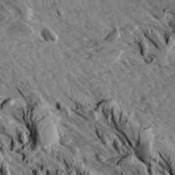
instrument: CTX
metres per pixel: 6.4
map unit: Aa
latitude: 12.7058
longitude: -141.8961
